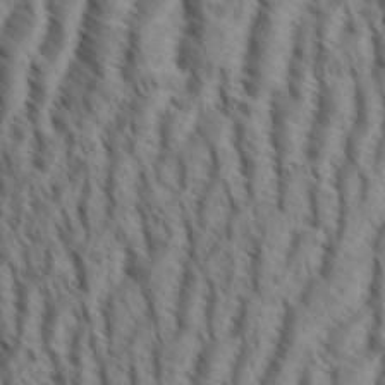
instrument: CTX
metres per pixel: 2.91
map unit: eHh
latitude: 34.6301
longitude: -138.6301
